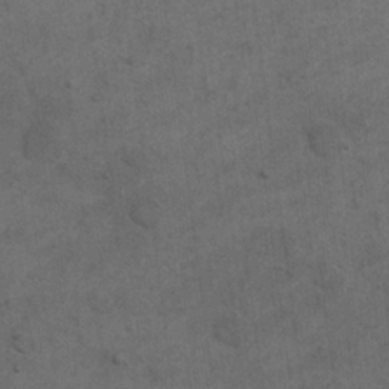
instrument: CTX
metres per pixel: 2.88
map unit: eHh
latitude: 19.2915
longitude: -63.5182
